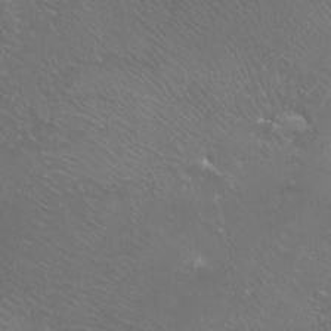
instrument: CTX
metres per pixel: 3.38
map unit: Htu
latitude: -7.2565
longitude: -33.7828
